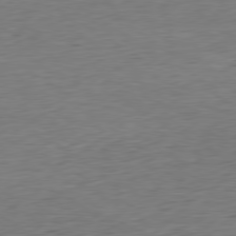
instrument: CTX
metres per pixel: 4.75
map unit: Hpe
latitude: -79.6533
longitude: 10.8786
